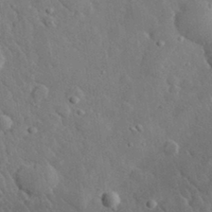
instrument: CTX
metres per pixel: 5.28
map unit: lHvf
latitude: 32.6868
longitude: -85.7639
